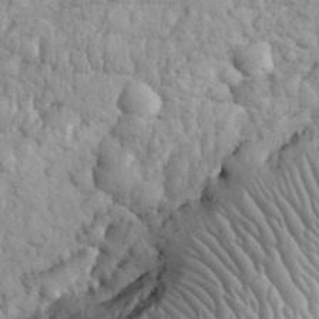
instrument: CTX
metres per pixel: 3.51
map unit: eHh
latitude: 32.2145
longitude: -65.3293
